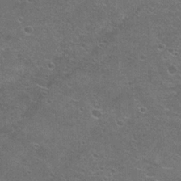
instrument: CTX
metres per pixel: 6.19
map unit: Hto
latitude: 21.3293
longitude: -43.4238
